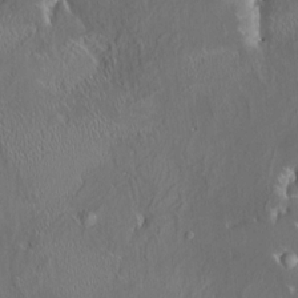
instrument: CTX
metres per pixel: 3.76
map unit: HNhu
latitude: 4.8002
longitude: 13.5966
